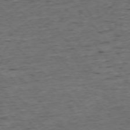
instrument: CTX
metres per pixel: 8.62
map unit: Ap
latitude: -75.4455
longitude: -90.7057
